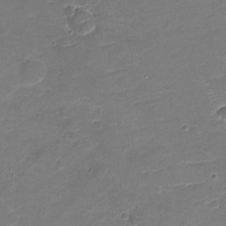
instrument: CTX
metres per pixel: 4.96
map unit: Nhu
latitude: -18.1417
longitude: -56.5545
